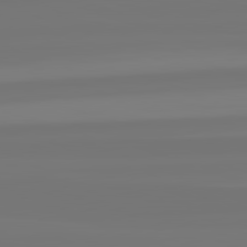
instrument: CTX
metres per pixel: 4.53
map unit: lApd
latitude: 82.3656
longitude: -176.6112
